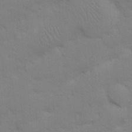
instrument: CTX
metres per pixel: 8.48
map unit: Nhu
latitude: 21.2348
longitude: -73.3293
